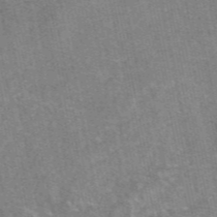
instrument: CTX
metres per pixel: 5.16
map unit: eAb
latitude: 47.5938
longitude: 103.5588
